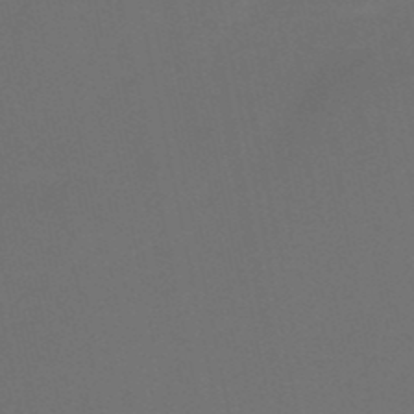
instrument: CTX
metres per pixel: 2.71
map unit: HNb
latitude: -51.6533
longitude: -47.0081
